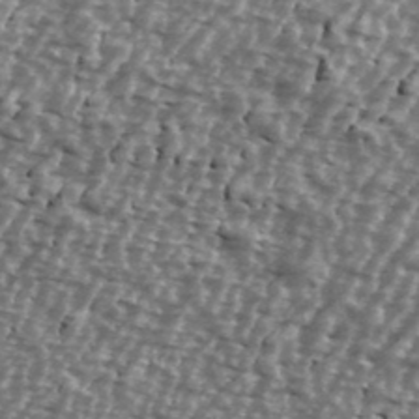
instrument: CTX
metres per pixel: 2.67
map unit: Ave
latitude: 40.2144
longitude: -112.3656
